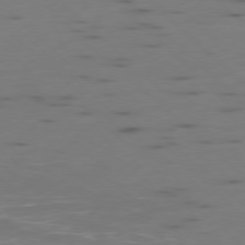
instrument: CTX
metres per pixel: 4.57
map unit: Ap
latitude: -78.7841
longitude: -62.3090
